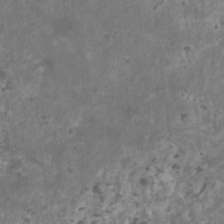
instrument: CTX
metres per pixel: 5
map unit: HNhu
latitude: 1.6693
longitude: 3.5777
